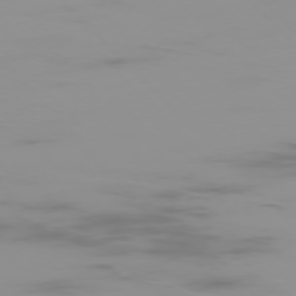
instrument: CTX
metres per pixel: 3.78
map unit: Ap
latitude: -76.4818
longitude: -75.5371
